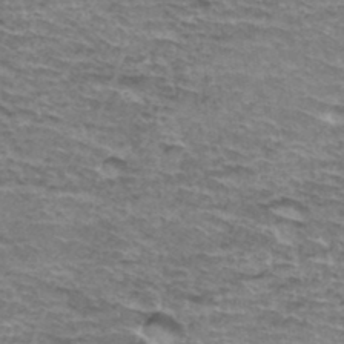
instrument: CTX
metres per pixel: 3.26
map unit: Hto
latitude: 36.2334
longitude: -42.6491
